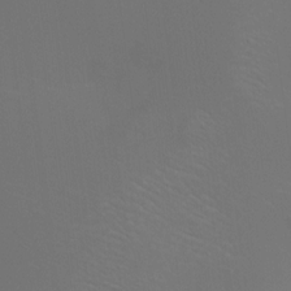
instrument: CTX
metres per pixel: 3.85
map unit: HNhu
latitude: 10.5735
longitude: 11.4832
